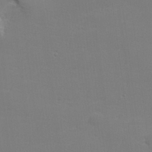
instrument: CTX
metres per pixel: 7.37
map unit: lHvf
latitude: 24.3278
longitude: 141.1053
